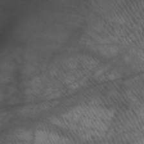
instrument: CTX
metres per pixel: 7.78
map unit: HNhu
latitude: -48.1984
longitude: 28.5952
